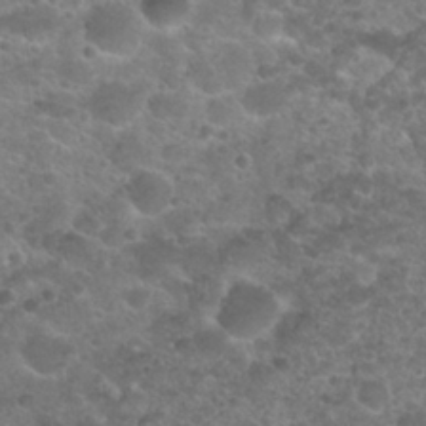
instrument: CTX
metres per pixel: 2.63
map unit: Nhu
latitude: 27.0081
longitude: -51.5182
